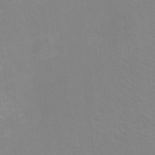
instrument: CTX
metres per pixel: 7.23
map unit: Hto
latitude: -11.5966
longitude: -40.1955
